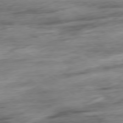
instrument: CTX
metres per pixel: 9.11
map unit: Hpe
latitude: -78.8786
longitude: -18.3278
